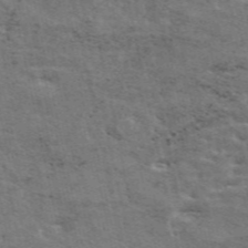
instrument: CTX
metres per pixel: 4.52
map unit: ANa
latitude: 49.9528
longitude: -82.5545
